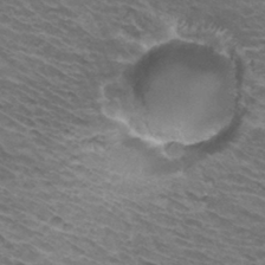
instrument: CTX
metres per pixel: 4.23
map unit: Hto
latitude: 32.5168
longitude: -42.1956
